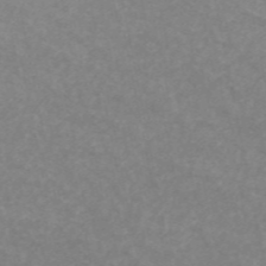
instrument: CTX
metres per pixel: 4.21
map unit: ANa
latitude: 46.4601
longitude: 25.7289
